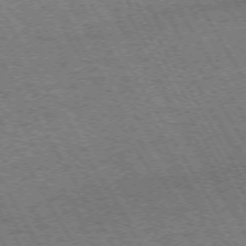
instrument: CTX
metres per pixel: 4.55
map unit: Hpe
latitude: -73.4643
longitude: 3.3131
